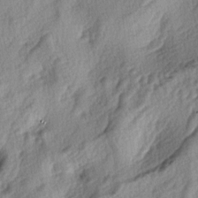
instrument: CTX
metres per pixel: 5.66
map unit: lAa
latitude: -4.4629
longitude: -124.6113
